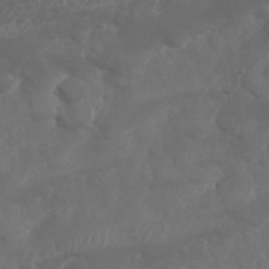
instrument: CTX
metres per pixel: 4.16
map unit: Nhu
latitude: 26.1200
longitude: -61.8394
